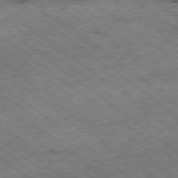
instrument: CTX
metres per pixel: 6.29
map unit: Ap
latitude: -79.0486
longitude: -50.8380
